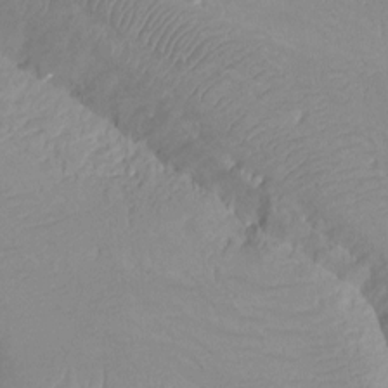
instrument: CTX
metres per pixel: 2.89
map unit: Ht
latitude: -4.1416
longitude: -26.4412
